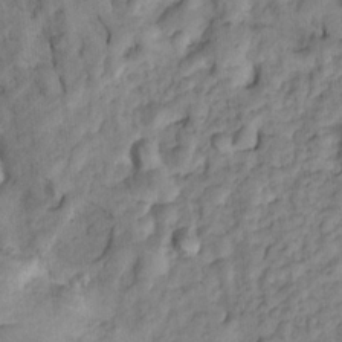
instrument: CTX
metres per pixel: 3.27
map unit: Hto
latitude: 15.1215
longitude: -30.6491
